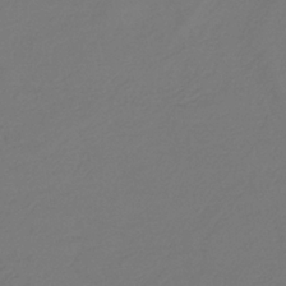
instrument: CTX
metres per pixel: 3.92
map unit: HNb
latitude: -34.4062
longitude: 61.0109
